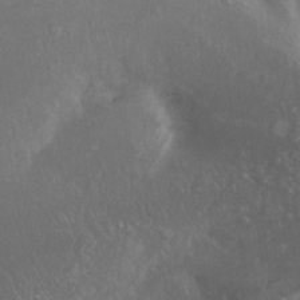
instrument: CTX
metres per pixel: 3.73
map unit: Nhe
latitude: -27.7855
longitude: -109.3859
